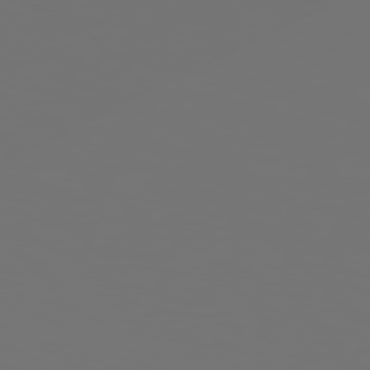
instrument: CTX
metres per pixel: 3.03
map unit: Hpe
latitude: 78.3845
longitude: -176.9136
